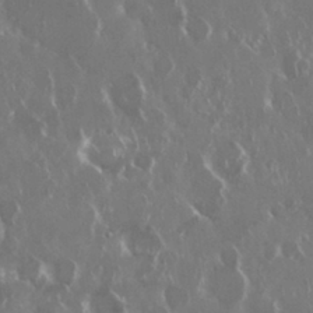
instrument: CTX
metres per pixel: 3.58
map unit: Nhu
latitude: 29.6316
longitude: -60.5734
